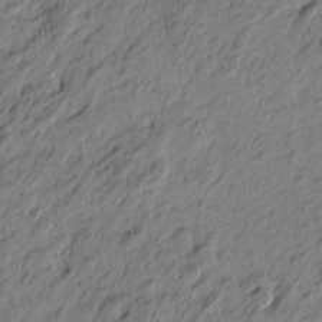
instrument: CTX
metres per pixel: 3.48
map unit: Htu
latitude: -5.1620
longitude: 179.8989
